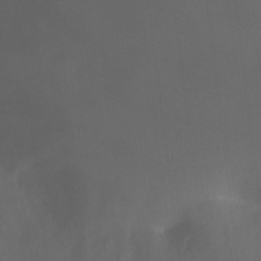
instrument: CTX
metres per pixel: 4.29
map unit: Ht
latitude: -3.1620
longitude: -27.8772
